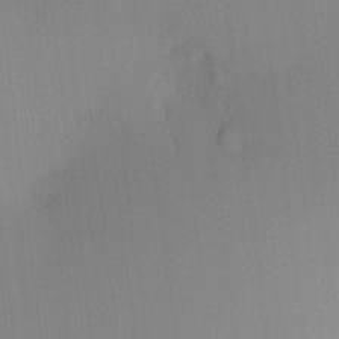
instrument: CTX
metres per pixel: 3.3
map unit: eHh
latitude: -3.7855
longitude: 17.4455
